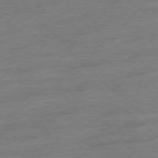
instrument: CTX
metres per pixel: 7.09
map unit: Ap
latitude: -77.7289
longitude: -97.2726
